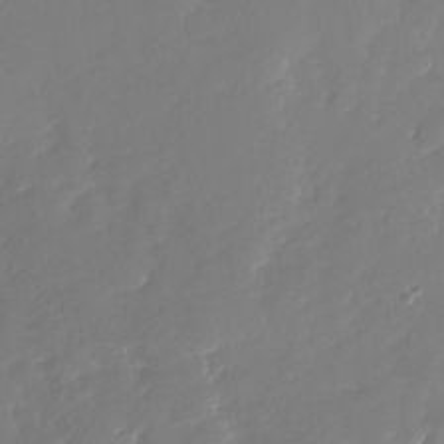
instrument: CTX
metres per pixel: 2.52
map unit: Nhu
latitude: -28.1795
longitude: -75.9339
